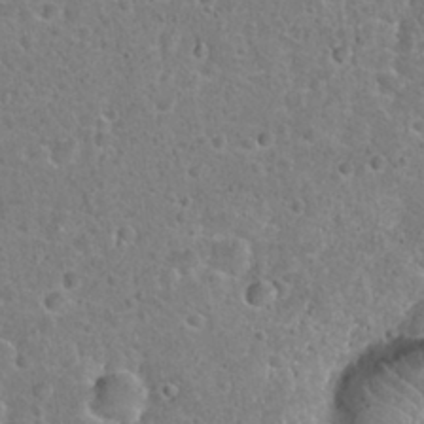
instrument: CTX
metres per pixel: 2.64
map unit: Hto
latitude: 22.0633
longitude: -47.8773
